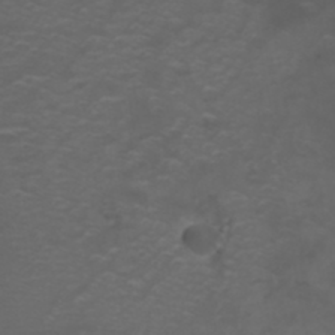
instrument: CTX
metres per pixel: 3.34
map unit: ANa
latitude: 35.6694
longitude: 14.2740
